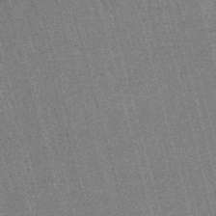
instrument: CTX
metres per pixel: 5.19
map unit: lHb
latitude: -46.2739
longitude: 78.1416
